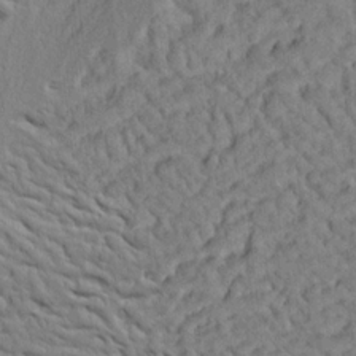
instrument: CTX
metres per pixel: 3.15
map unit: Ht
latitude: 8.3278
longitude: -76.2522
